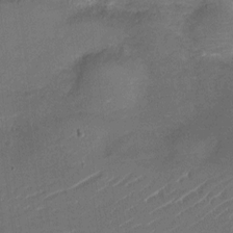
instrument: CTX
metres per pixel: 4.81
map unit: Nve
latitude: -20.5007
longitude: 103.8045
